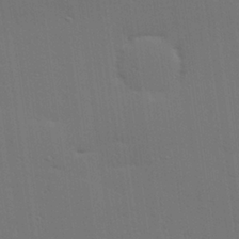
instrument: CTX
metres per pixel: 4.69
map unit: Hve
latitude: 27.1781
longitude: -91.5560
